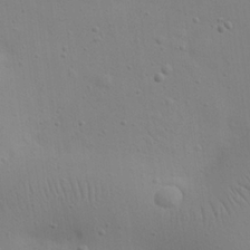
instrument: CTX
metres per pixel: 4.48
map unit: eHh
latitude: 24.8569
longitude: -69.6127
